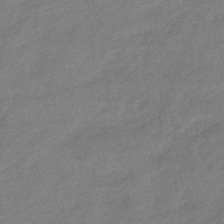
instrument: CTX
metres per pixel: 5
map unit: eHb
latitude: -42.1227
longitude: 82.7652
